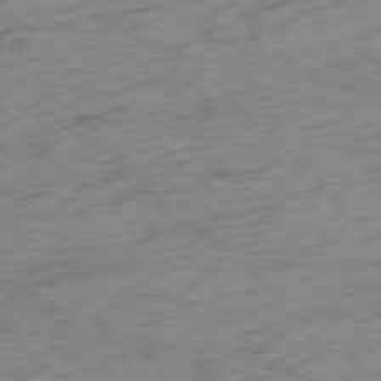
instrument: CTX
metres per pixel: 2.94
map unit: Ap
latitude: -77.3321
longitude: -79.5371
